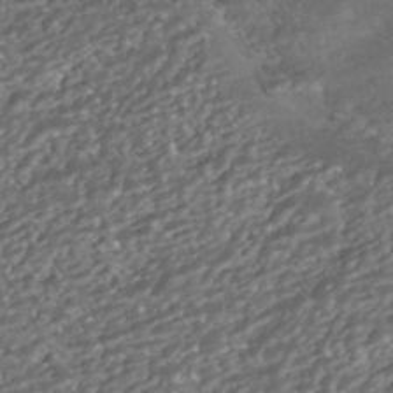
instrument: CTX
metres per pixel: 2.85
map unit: HNhu
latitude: -43.4832
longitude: 96.9731
